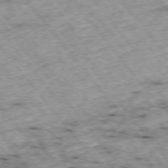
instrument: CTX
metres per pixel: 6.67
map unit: Hpe
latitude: -75.9556
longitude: -18.8191
